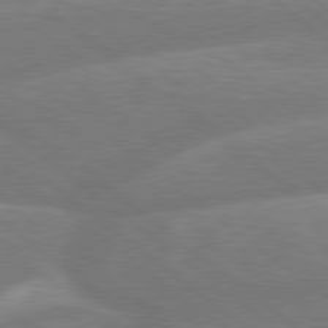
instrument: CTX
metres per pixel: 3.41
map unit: Hpe
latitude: 78.9703
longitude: -153.3482
